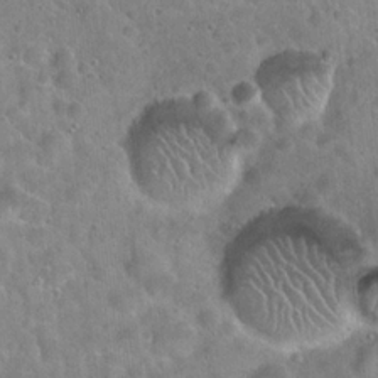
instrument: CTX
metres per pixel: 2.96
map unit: Hto
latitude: 22.0633
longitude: -52.8758
